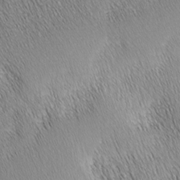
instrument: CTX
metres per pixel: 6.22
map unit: Nhu
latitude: -7.3698
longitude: -152.0444
